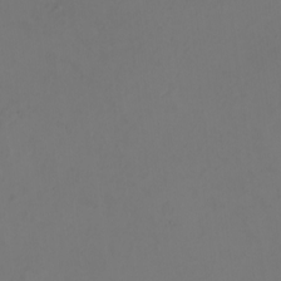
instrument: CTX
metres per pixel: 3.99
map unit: eHh
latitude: -2.9352
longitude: -74.1956
